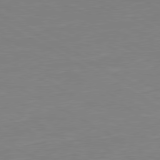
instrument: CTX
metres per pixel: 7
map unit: Ap
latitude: -80.4629
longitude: -61.8961
